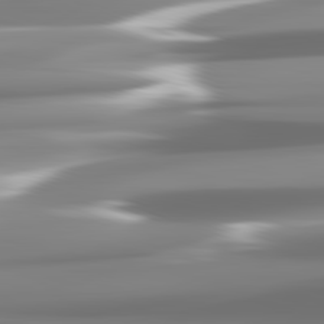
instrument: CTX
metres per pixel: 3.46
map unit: lApd
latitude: 81.9717
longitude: -136.3468
